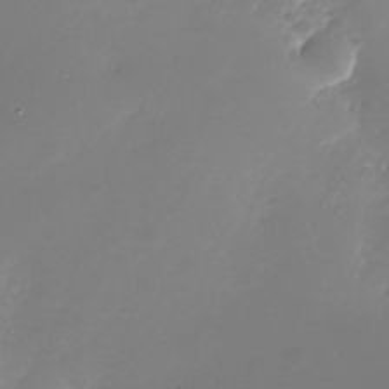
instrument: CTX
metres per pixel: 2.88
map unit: Nhu
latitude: -28.4629
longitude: -67.6505
